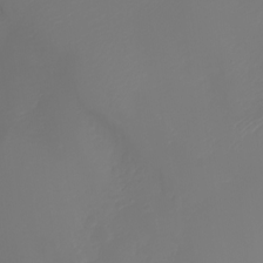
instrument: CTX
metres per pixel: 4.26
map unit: Aa
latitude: -7.9745
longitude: -71.9528
